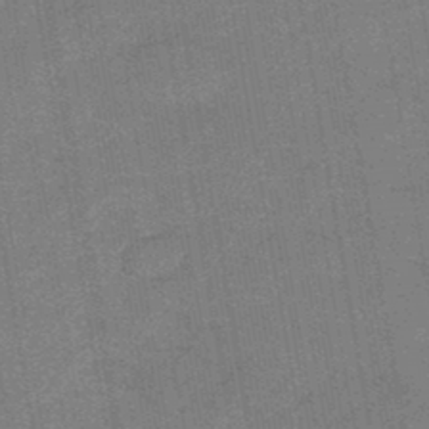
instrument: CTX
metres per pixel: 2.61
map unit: eHb
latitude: -45.0675
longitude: 86.8975
